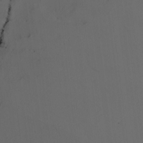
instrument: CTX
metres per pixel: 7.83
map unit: Nhu
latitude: -5.1431
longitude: -93.7827
